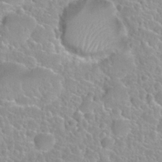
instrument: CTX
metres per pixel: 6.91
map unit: Nhu
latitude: 27.8583
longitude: -51.8583
